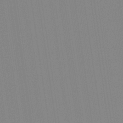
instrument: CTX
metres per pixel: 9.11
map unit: Aa
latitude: 33.0081
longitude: -142.5924
